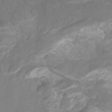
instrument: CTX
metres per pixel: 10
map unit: Htu
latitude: -15.6344
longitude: -46.9325
